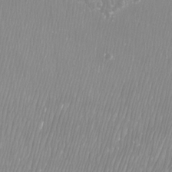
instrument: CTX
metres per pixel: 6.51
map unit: Htu
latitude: -8.5763
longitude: -75.5749
